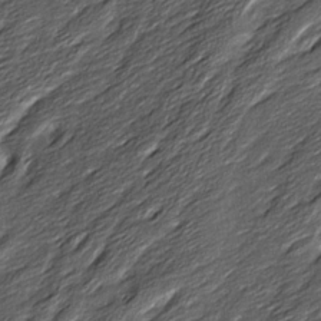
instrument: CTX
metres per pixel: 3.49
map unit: Ave
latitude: 16.2523
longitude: -136.5546
